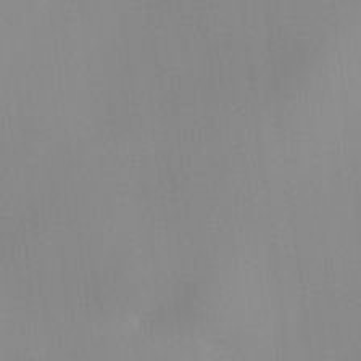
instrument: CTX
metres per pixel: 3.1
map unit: HNhu
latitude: 10.1389
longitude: 22.9542
